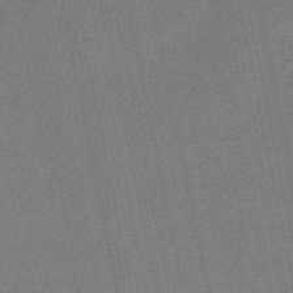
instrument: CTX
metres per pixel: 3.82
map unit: lHb
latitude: -49.7478
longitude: 79.4076
